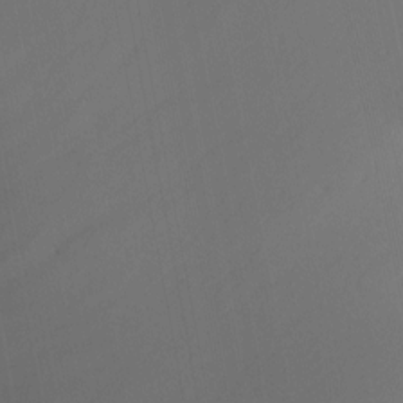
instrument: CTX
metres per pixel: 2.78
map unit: Ht
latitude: -12.2551
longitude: -48.5924
